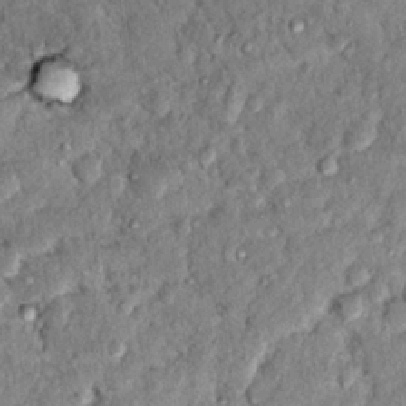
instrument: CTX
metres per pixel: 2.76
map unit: Hto
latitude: 15.0459
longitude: -35.4804
